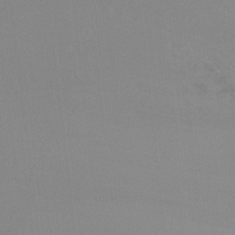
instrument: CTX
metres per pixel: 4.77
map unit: Ht
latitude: -6.6707
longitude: -34.4412
